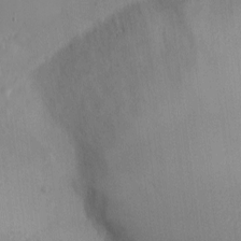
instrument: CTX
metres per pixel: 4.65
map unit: eHh
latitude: -5.7666
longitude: -80.5357
